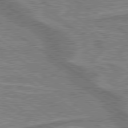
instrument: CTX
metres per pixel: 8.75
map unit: lApd
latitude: 79.8017
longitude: 175.3887
